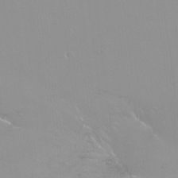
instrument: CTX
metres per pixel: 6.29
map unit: Ht
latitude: -12.8786
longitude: -44.7435
